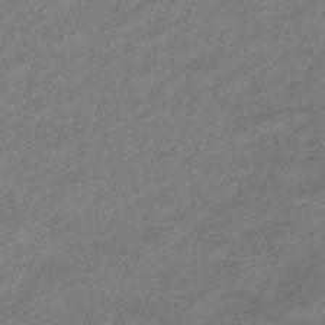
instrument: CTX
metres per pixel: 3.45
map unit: eHb
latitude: -38.4629
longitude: 80.2929
